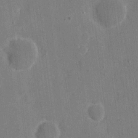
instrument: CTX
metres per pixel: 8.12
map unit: eHh
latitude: 7.4993
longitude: -68.0255
